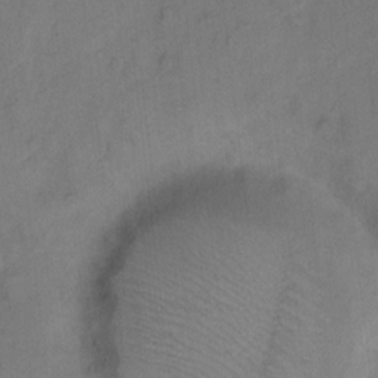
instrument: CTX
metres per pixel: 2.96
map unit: Hto
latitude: 7.1781
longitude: -61.4426
